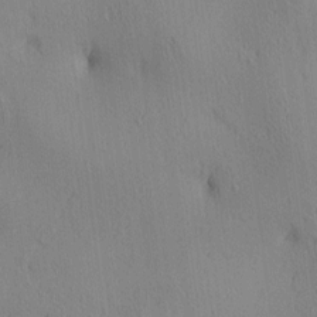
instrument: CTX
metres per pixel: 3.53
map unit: lAa
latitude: 4.4223
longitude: -117.0270
